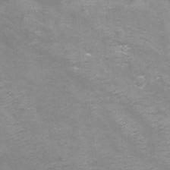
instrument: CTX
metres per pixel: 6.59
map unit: Nhu
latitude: -8.6896
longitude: -72.3089
